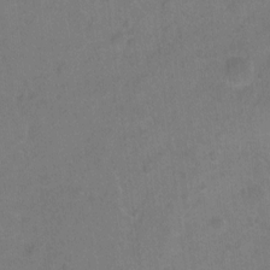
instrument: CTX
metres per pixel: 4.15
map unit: Hto
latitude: -5.0108
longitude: -35.8961
